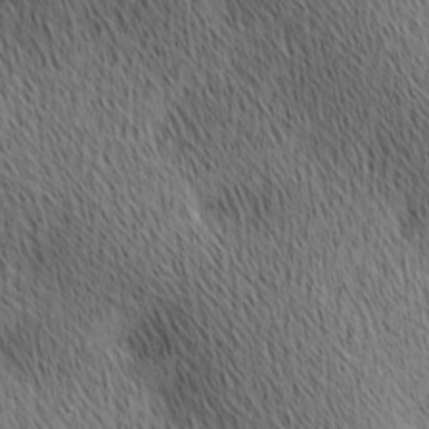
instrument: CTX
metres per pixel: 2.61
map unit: lAa
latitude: 10.5924
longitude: -107.9528
